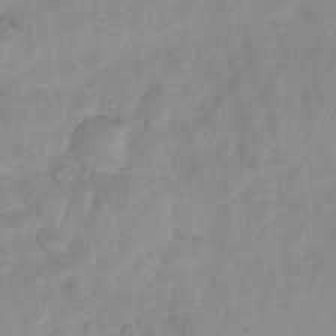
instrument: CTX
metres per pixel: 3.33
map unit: Nhu
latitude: 7.5749
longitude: -23.1214
